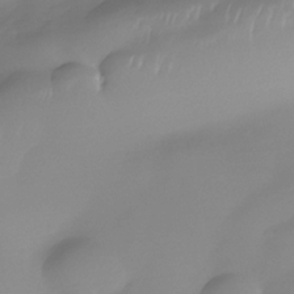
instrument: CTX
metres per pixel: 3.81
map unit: Nhe
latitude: -37.3320
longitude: -118.4412
